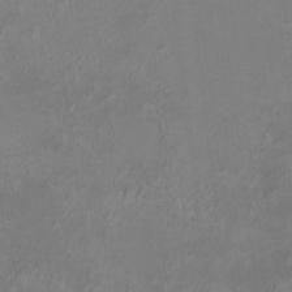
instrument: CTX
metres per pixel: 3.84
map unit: HNhu
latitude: 5.4615
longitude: 10.0850
